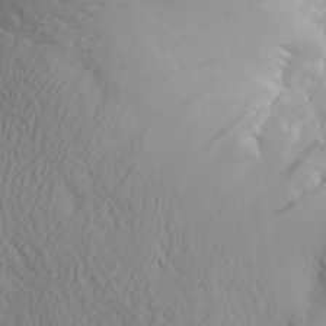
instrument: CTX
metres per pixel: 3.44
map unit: Aa
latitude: 26.4034
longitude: -132.9136
